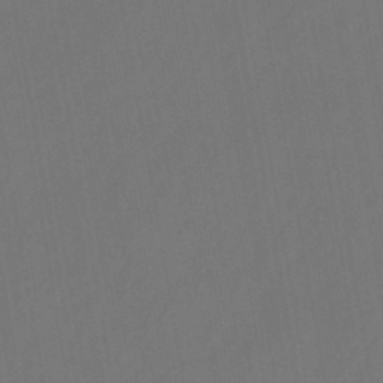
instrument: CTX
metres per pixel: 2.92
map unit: eHb
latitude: -43.9178
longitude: 87.8233
